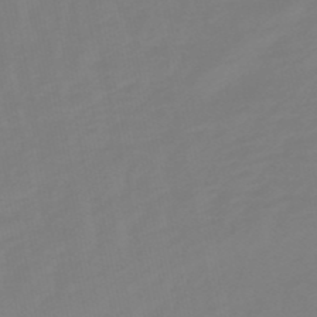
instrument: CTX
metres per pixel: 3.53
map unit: lHb
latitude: -49.4455
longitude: 79.7666
